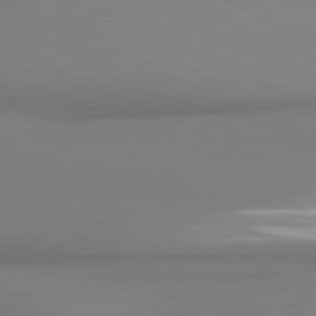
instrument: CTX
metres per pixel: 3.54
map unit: lApd
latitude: 81.1025
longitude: 176.7463
